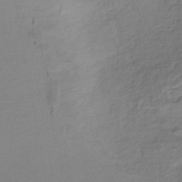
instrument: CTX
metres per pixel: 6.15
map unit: HNhu
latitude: -42.8408
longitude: 102.8975
